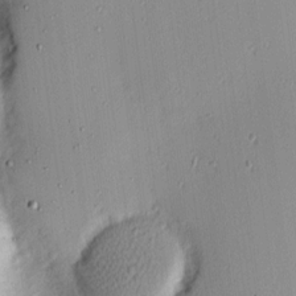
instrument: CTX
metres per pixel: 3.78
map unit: Hve
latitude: 13.4616
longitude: -90.6113
